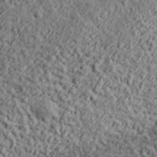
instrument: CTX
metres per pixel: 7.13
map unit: lHvf
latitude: 38.0444
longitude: -91.5560
